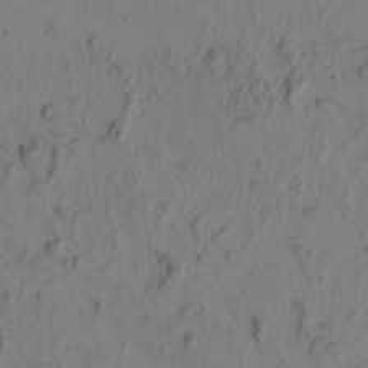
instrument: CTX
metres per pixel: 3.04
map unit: eHh
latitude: -1.0865
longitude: 17.2376
